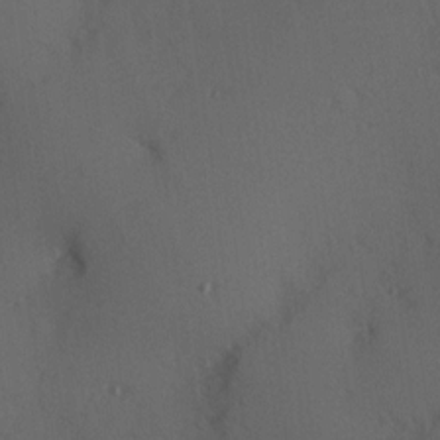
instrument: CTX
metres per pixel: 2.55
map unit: Hve
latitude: 13.3104
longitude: -89.9528
